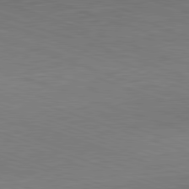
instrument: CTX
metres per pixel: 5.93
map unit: Hpe
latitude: -82.5574
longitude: 14.0283
